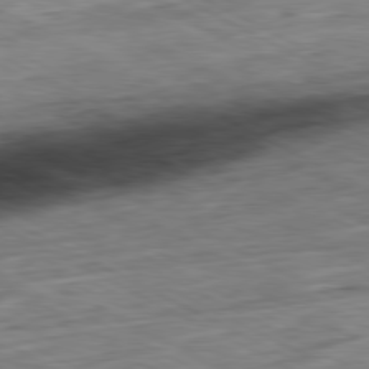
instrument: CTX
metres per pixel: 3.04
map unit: Ap
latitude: -80.7652
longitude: -80.2711
